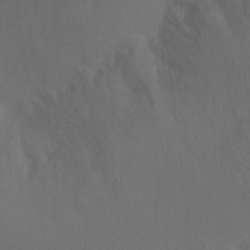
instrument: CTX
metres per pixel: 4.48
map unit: Hto
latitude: -10.5007
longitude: -37.4993
